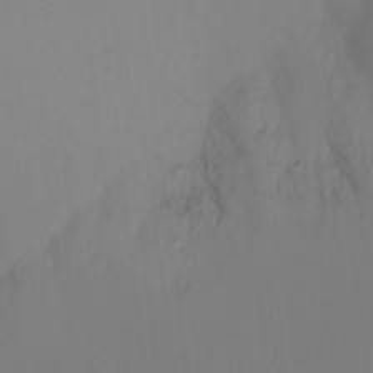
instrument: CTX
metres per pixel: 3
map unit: Ht
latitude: -16.0850
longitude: -48.2900
